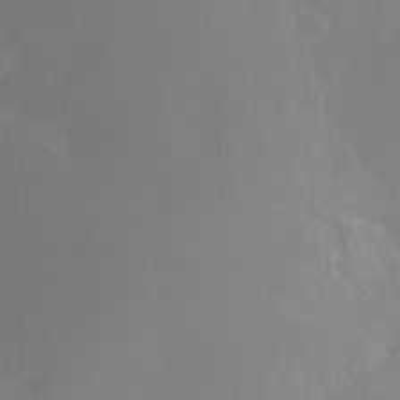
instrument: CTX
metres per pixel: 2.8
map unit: Nhu
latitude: -8.4629
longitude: -52.4034
